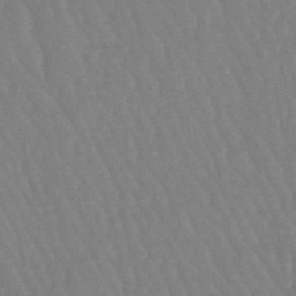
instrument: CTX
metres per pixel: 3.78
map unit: eHb
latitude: -46.1983
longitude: 80.1606
